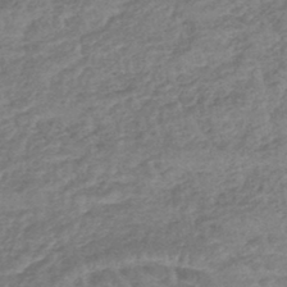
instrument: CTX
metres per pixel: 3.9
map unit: lHb
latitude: -44.3117
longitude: 70.6519
